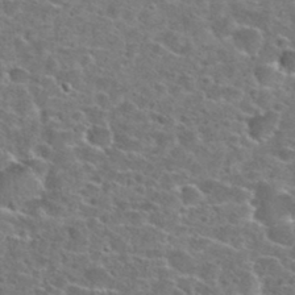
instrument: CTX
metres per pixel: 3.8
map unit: Hto
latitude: 24.4790
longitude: -47.0648
